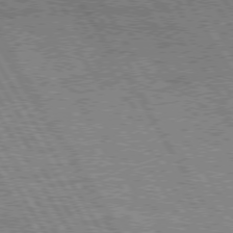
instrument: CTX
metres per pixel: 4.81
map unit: Hpe
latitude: 74.9136
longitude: -154.2900
